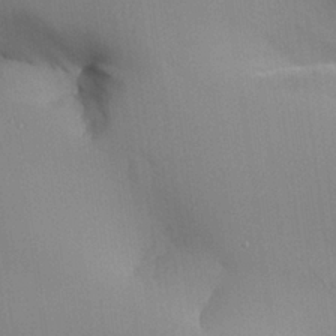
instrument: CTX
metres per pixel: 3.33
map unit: Aa
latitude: 26.4790
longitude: -129.0836
